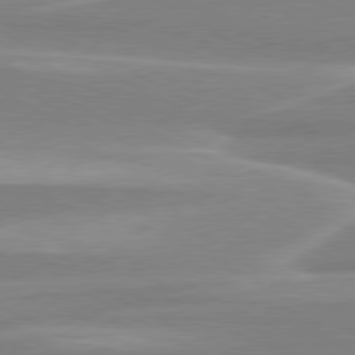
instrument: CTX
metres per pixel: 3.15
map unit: lApd
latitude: 79.9717
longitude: -115.2536
